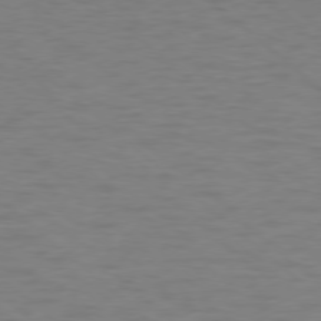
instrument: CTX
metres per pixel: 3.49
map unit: Ap
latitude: -78.4818
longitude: -68.2145
